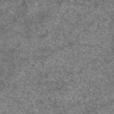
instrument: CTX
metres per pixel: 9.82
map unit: eAb
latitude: 50.1011
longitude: 110.1605
